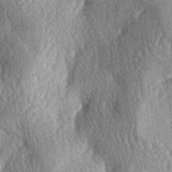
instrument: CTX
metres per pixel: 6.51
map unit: lAa
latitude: -4.2361
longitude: -126.3090
